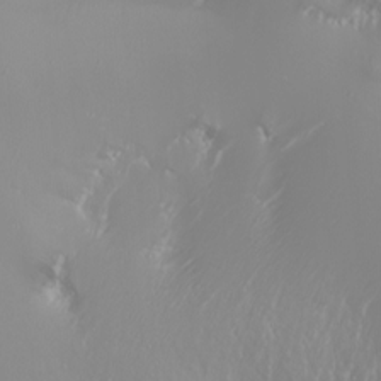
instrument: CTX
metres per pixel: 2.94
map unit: Nhu
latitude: -6.7085
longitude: -89.9717
